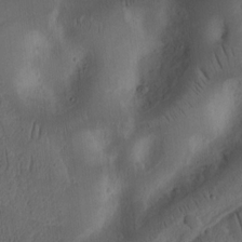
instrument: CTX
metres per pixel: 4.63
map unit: Ht
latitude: 10.8002
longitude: -74.6491
